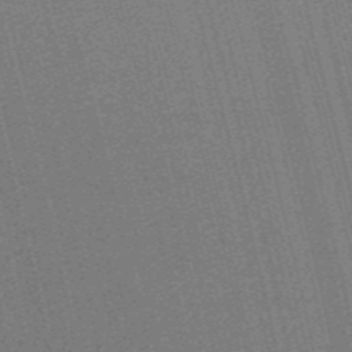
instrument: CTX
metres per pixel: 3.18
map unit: lHb
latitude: -47.1998
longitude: 59.0675
